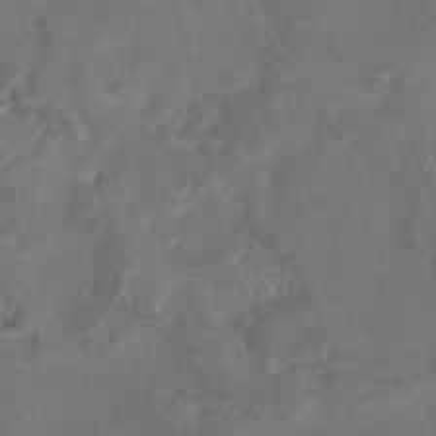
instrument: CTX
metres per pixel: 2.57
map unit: Nhe
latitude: -48.6708
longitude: -173.0458
